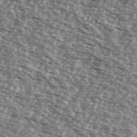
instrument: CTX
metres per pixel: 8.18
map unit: Ave
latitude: 38.4601
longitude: -112.1200
